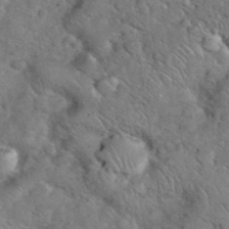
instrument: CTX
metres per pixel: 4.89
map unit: eHh
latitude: 37.6316
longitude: -64.3656
